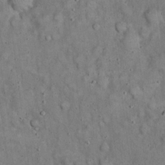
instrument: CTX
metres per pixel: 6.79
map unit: eHh
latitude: 19.6316
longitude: -61.1214
